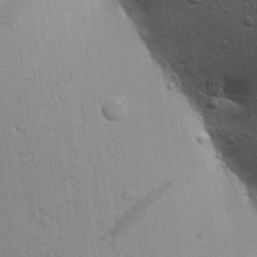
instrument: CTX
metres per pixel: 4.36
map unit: Aa
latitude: 17.0458
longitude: -147.4427
